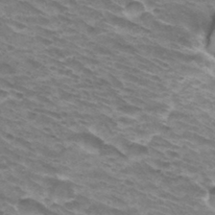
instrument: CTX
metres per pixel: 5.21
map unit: Hto
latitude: 33.0647
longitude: -42.3467
